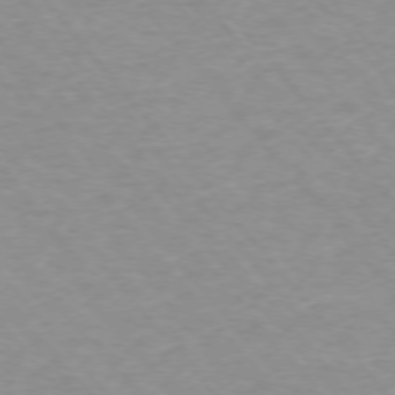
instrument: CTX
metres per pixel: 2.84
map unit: Ap
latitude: -75.6722
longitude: -81.3482
